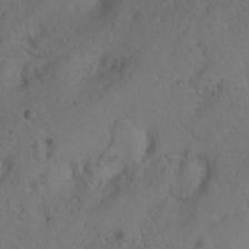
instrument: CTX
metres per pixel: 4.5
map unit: Htu
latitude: -6.0850
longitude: -69.0647
